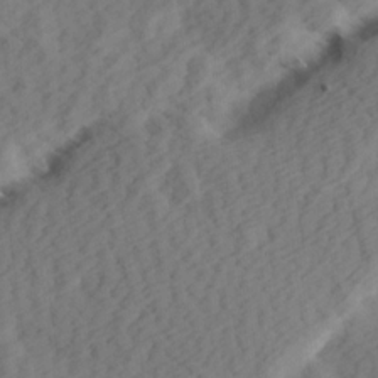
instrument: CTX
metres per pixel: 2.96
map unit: Hve
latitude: 13.6883
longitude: -91.6127
